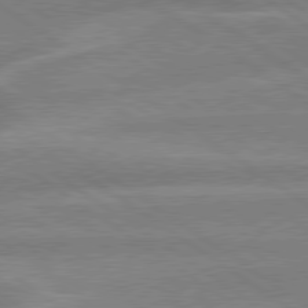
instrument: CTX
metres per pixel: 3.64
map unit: lApd
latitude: 79.3671
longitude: -164.7624
